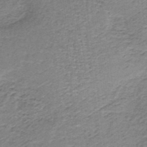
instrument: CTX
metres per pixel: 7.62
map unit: lHb
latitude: -36.7085
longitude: 60.8975
